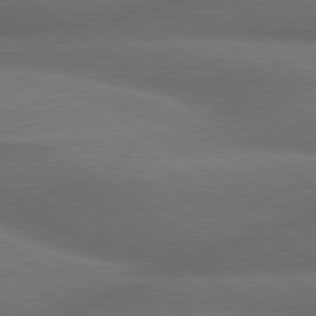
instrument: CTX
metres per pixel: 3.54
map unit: lApd
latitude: 79.7261
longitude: -153.9528
